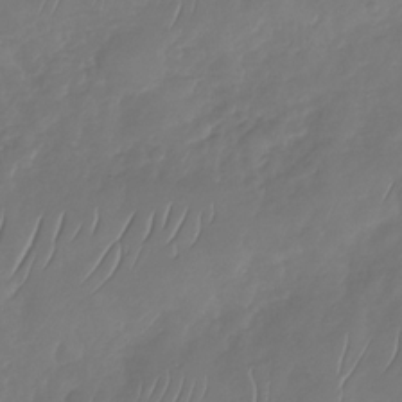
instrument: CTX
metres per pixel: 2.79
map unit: Nhu
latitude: -29.8611
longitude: -59.1403
